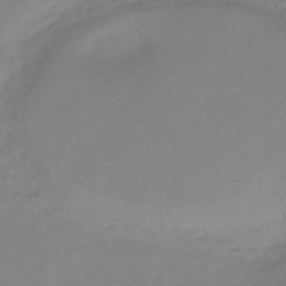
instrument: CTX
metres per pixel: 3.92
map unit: HNb
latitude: -46.5573
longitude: -35.3670
